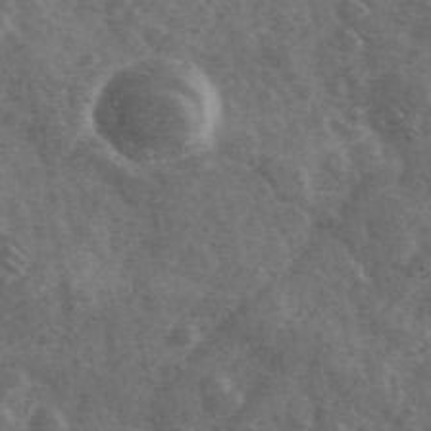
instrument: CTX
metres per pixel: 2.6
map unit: Ave
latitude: 38.1200
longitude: -107.2726
